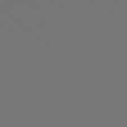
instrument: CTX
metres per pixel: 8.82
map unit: Hpe
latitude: 78.5357
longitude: -174.2523
